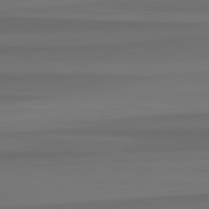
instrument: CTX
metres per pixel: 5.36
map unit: lApd
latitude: 82.8002
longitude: -179.3482
